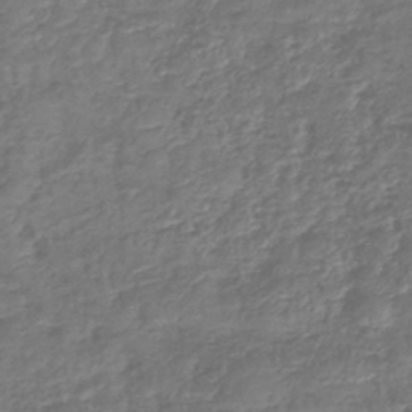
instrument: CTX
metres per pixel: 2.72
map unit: lHb
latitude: -42.4628
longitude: 78.8786
